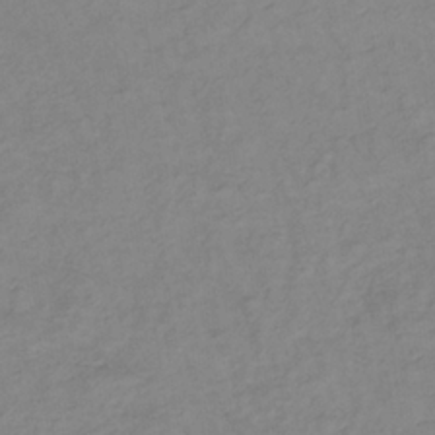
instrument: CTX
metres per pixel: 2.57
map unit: lHb
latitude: -35.0675
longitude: 72.3306
